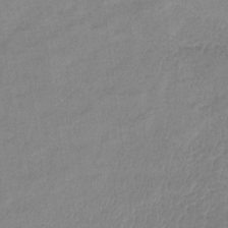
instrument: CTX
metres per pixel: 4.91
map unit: lHb
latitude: -35.0108
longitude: 69.1998
